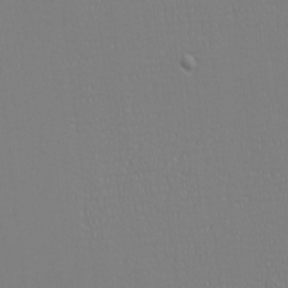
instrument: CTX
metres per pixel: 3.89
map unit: eHh
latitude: -6.4818
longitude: -83.3103
